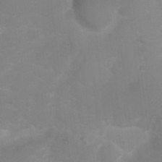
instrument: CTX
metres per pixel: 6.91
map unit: Nhu
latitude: 3.4615
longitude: -25.8772
